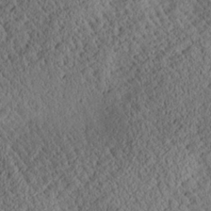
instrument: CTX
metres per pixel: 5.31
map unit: Aa
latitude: 24.7435
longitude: -133.5371
